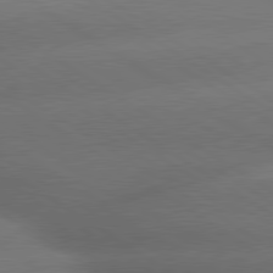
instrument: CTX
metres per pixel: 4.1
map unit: lApd
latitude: 79.9528
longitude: -154.4034
